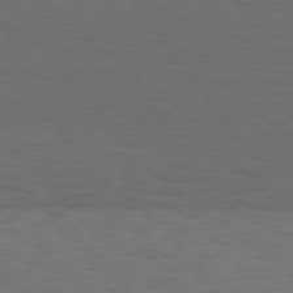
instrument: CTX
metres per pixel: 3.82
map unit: Hpe
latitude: 75.5560
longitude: -131.0459
